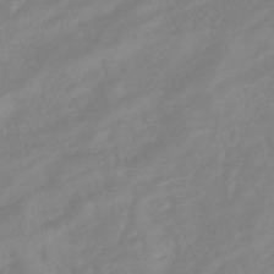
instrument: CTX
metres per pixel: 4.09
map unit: lHb
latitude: -41.8989
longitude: 77.9556
